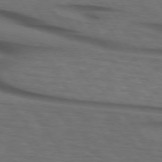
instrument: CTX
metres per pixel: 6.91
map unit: lApd
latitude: 73.1970
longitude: -73.9528
